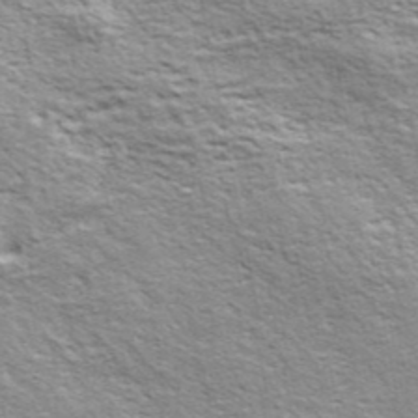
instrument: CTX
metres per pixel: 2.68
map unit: ANa
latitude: 42.8758
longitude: -87.9150
